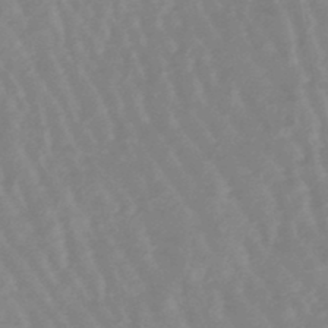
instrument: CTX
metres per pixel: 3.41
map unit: lHb
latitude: -48.4440
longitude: 77.7667
